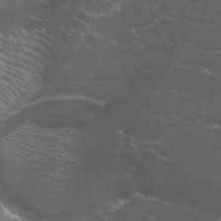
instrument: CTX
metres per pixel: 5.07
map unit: Nhu
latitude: 27.7450
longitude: -60.7813
